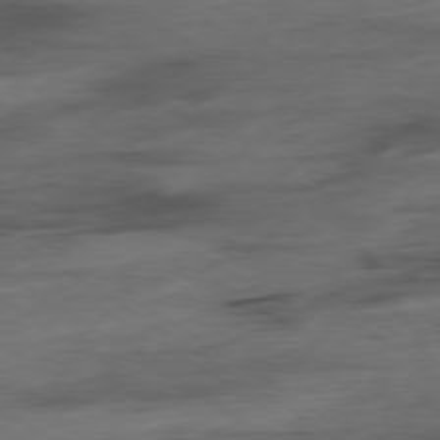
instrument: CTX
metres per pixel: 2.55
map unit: Hpe
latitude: -78.9919
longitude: -16.4034
